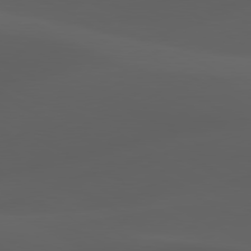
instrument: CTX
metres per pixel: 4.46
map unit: lApd
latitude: 80.1389
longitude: -89.8584
